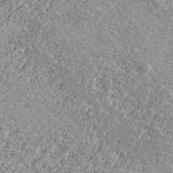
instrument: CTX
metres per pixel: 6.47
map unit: Ave
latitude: 39.9906
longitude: -110.5168
